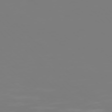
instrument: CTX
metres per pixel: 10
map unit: Hpe
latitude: 77.6127
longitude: -136.3468
